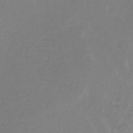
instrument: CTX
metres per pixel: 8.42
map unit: lHb
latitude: -44.8030
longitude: 66.2173
